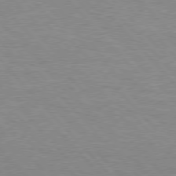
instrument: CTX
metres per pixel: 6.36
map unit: Hpe
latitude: 76.6679
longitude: -152.2145
